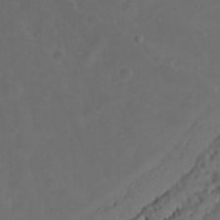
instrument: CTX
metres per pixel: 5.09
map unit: Nhu
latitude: 21.0270
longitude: -72.4601
